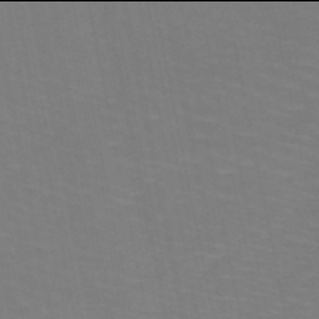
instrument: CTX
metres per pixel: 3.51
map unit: HNb
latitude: -50.0094
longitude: -50.8947
